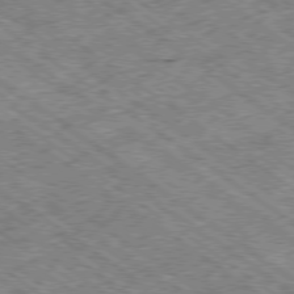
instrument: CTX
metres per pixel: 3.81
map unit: Hpe
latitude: -79.2376
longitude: 7.5210
